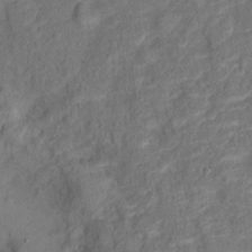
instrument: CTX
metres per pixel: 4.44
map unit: Ht
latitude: 13.7639
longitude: -39.0080
